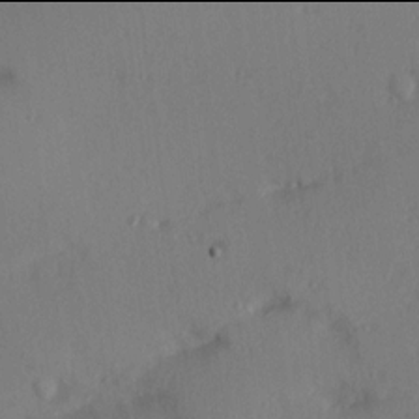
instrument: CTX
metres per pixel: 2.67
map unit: Hve
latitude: 13.9906
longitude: -90.2334
